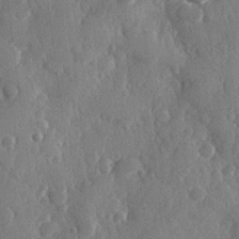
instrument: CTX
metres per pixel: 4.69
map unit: Hve
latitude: 26.5546
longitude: 150.0283
